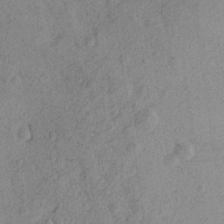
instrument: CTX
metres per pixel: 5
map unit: Aa
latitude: 27.0648
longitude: -144.0822
